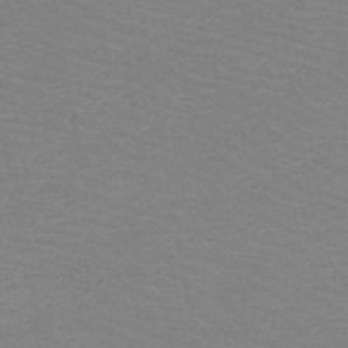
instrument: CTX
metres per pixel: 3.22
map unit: HNb
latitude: -48.6519
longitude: -46.4601
